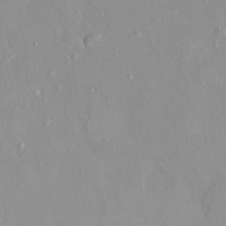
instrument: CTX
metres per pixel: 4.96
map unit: HNhu
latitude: 2.8758
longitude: 7.5777
